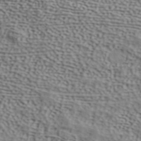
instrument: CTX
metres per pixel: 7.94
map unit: ANa
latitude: 41.8394
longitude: 50.6329
